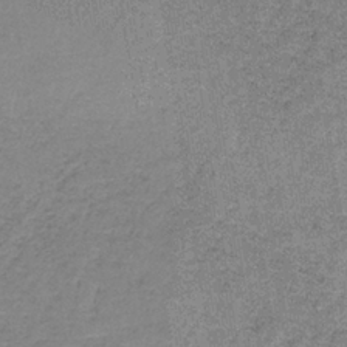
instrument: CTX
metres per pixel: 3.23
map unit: HNb
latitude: -36.0850
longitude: 54.0472
